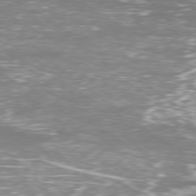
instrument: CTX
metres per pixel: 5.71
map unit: Ap
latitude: -79.6533
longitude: -71.5182
